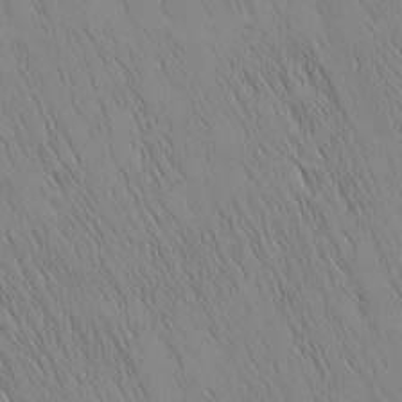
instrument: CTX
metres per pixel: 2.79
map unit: Nhu
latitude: -6.2928
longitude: -151.7638
